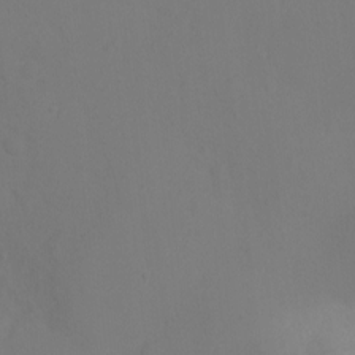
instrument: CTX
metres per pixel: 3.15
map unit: Ht
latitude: 0.8002
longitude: -34.2333
